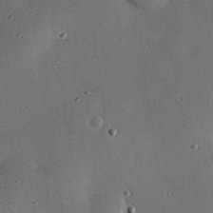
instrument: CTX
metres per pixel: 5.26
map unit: eHh
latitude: 22.8947
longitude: -91.4615
